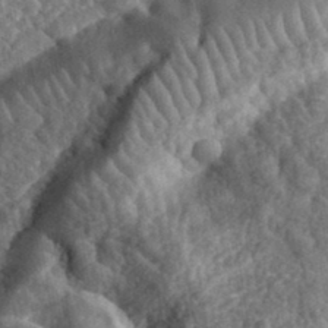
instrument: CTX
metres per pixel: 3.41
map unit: eHh
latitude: 35.5182
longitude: -79.6505
